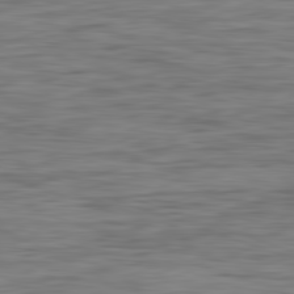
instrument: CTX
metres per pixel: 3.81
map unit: Ap
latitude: -82.2550
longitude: -78.9514
